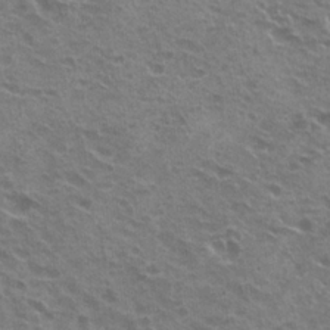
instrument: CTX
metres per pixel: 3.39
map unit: Hto
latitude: 22.0255
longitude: -31.7828
